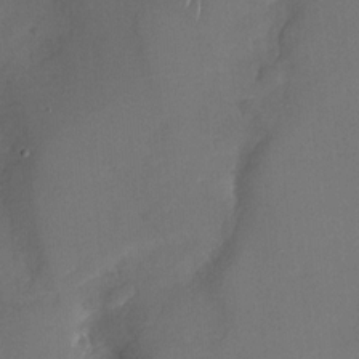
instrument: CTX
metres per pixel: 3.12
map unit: Nhu
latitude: -27.9556
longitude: -65.4237
